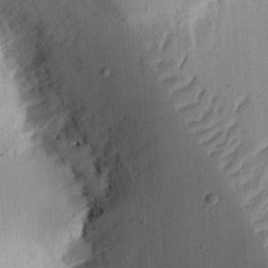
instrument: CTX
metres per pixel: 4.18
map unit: Ht
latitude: 12.2334
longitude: -74.2145
